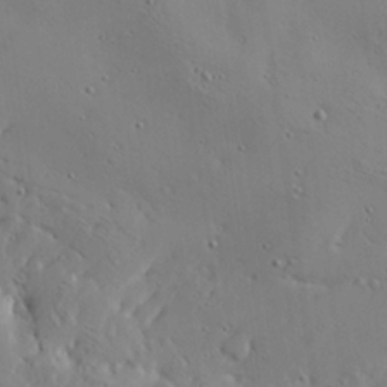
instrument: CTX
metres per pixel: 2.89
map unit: Ave
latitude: 18.7813
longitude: -139.9150
